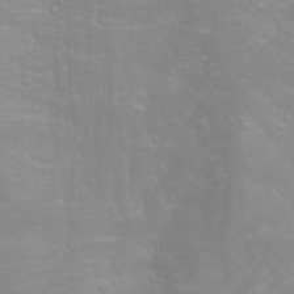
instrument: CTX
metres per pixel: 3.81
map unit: Nhu
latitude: -0.5952
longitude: -75.5371
